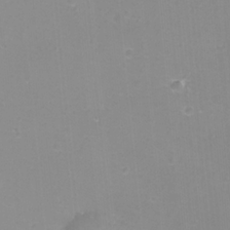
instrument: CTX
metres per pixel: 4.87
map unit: eHh
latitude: -12.0661
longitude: -60.6301
